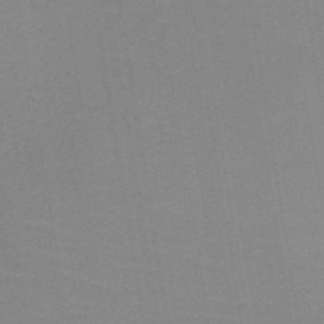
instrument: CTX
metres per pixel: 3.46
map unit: HNb
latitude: -49.8045
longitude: -48.7624
